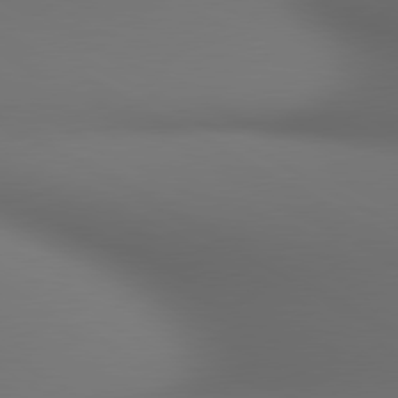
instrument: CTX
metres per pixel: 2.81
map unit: lApd
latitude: 80.7057
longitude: 136.7463
